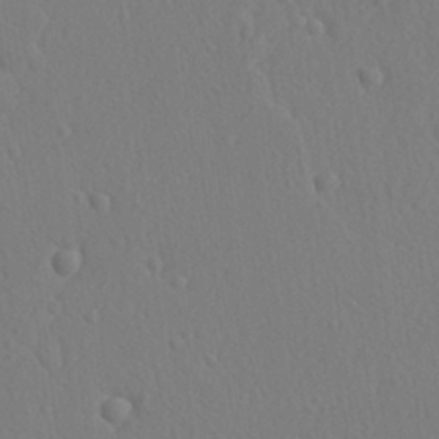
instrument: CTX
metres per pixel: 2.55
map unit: lAvf
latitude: -9.4454
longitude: -120.9325
